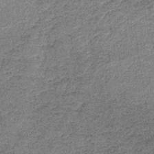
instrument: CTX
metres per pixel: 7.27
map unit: lHb
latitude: -38.0472
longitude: 65.7478
